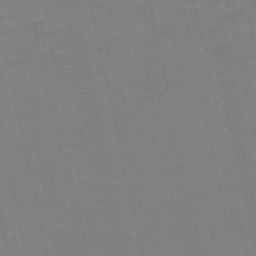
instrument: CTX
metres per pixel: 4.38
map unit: Nve
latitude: -58.0472
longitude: 50.4818
